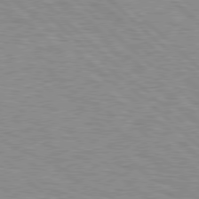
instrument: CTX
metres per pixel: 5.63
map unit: Hpe
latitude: 78.2334
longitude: -158.8569
